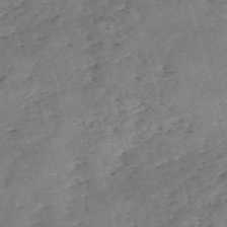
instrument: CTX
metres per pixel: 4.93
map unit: eHh
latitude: -55.1431
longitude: -90.8569
